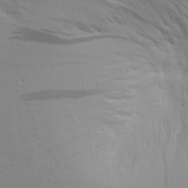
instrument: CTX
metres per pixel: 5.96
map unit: Aa
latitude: 15.6694
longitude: -141.2159
